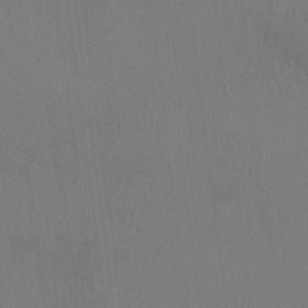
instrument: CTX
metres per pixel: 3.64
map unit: HNhu
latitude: 4.9136
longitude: 7.2187
